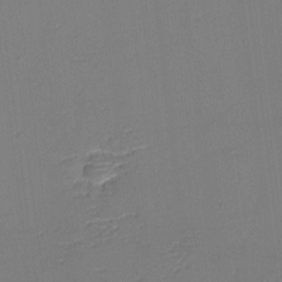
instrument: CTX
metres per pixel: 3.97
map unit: eHh
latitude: -3.9367
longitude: -80.1011
